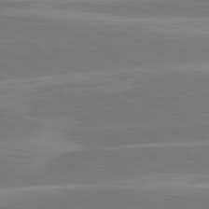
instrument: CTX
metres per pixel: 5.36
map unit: lApd
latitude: 81.2348
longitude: -129.7072
